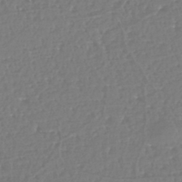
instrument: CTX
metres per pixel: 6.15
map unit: eHh
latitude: -45.1809
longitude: -29.0458
